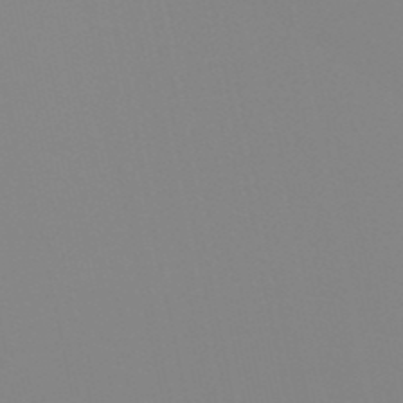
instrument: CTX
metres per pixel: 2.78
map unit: eHb
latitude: -50.5763
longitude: 76.0283
